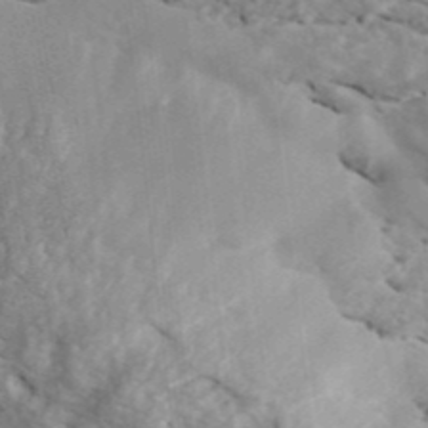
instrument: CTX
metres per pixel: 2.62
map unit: ANa
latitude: 43.8961
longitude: 47.1242
